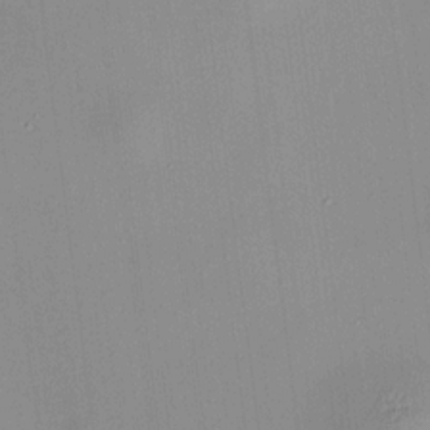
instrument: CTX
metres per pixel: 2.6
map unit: HNhu
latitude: 11.4427
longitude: 10.4251
